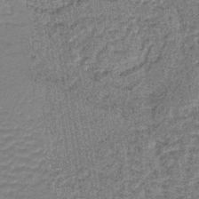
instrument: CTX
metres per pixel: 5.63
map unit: lHb
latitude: -40.1795
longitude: 63.2754
